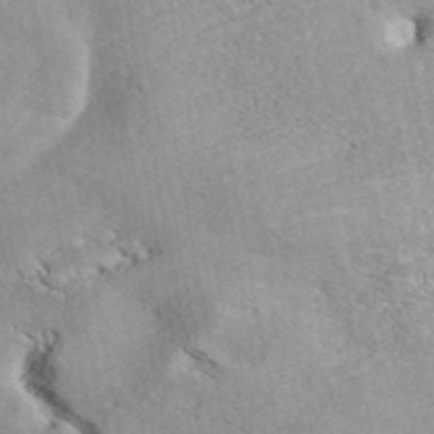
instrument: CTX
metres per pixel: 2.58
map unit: ANa
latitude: 44.9514
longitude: 38.5007
